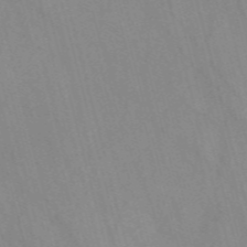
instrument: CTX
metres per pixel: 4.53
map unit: Nve
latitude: -57.5399
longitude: 63.9367
